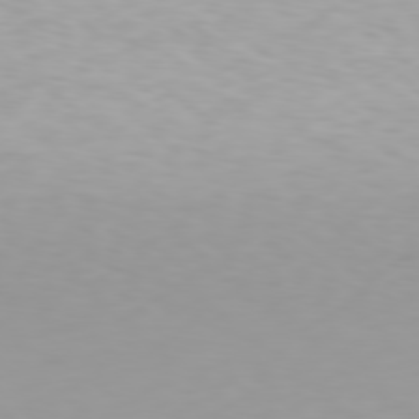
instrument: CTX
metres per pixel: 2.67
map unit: Hpe
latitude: 78.0822
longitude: -135.7071
